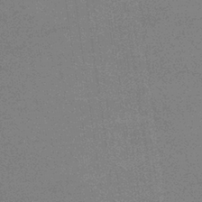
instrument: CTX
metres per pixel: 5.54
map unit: eHb
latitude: -36.7652
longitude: 76.2550
